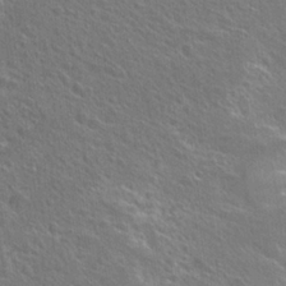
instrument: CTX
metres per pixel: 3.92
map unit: Hto
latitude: 25.8583
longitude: -45.3481
